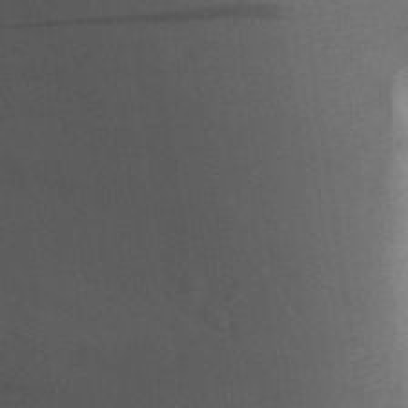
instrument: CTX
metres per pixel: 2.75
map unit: Aa
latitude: 28.2522
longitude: -145.1970
